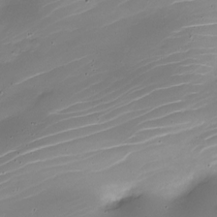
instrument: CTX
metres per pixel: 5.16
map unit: Nhe
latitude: -19.7478
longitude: 143.8044
